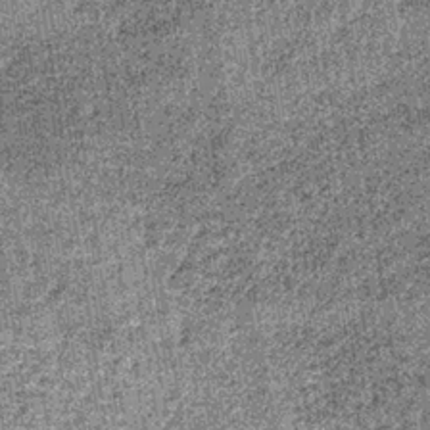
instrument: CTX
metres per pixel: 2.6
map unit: lHb
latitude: -36.2361
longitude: 64.6519
